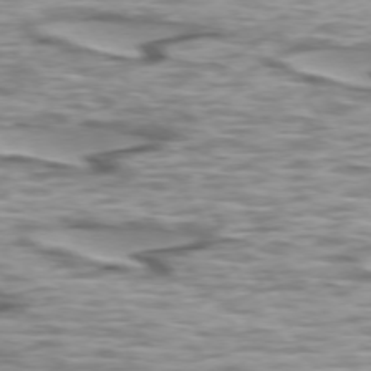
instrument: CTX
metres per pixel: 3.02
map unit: lApd
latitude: 73.8206
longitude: -57.0836
